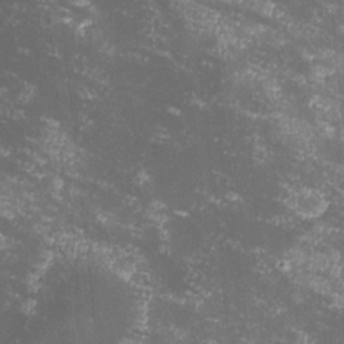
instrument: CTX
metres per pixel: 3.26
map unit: lHvf
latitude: -13.0109
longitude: -99.4993
